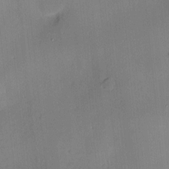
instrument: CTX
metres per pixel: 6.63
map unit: Hve
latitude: -10.1417
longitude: 175.3320
